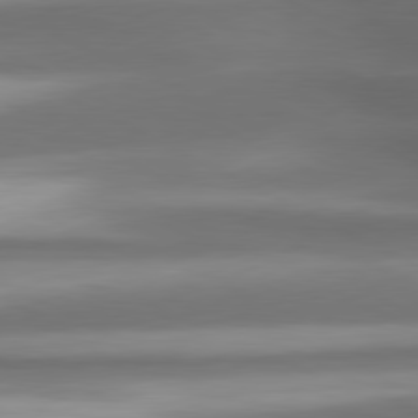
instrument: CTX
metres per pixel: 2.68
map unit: lApd
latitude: 80.6113
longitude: -142.4412
